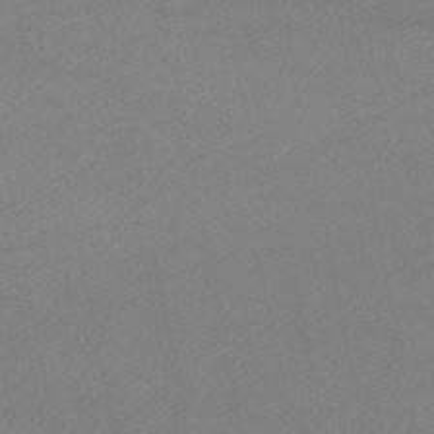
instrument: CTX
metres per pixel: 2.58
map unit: lHb
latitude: -38.8786
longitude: 54.6897
